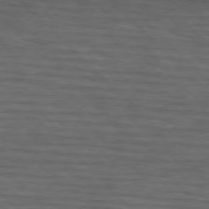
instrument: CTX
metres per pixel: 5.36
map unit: lApd
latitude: 75.4426
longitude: -83.2914
